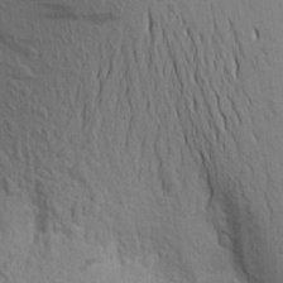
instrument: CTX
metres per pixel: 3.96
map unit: Aa
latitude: 20.1956
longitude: -149.7639
